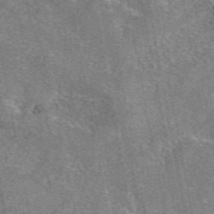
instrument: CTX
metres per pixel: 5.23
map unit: eAb
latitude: 47.3860
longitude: 103.4643
